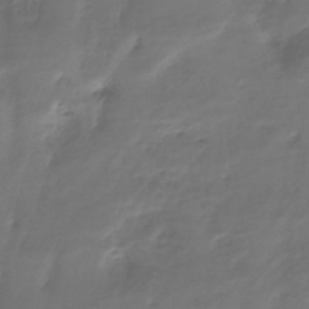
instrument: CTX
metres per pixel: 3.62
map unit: HNhu
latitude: -43.6343
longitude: 102.6519
